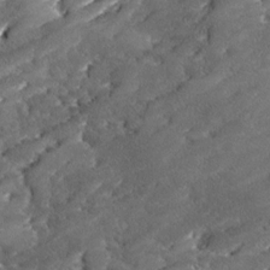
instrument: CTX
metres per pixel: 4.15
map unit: Ave
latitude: 17.7072
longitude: -136.5168
